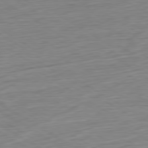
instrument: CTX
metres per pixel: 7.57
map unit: Ap
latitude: -80.5952
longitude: -79.1970
